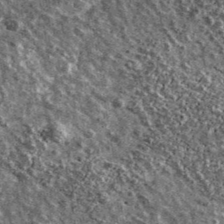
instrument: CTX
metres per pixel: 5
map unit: Ave
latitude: 40.3845
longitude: -107.9717
